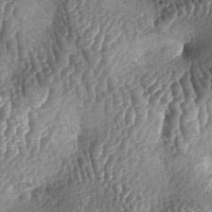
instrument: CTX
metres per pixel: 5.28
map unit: lAa
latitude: -5.7288
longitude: -127.7072
